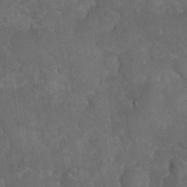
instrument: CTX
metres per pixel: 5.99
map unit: Nhu
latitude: 26.8758
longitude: -65.6505
